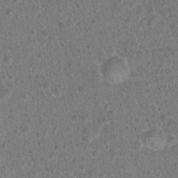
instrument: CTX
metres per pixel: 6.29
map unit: Hto
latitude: 17.4993
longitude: -41.5749
